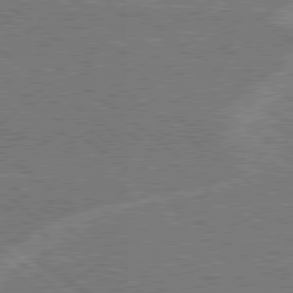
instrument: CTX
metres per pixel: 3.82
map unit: Hpe
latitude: 78.5735
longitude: -160.8191
